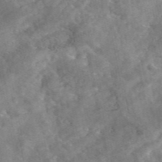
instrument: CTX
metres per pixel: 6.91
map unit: eAb
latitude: 46.5735
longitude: 127.8233
